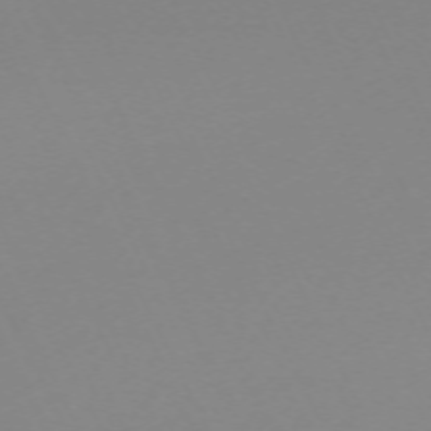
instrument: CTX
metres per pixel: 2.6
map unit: Hpe
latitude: -70.5385
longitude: 16.6897
